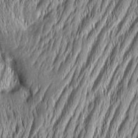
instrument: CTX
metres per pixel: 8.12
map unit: Aa
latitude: 6.4412
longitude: -129.2348
